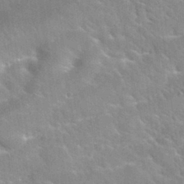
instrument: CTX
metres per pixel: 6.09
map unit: Nhu
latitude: 31.1215
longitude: -50.4601
